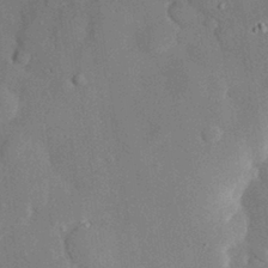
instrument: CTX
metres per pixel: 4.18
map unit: eHh
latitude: 29.7827
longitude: -80.8380
